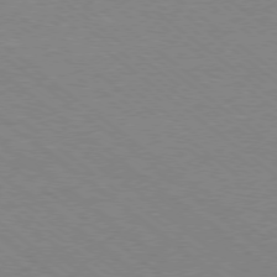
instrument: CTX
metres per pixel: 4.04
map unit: Ap
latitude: -78.6707
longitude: -83.4615
